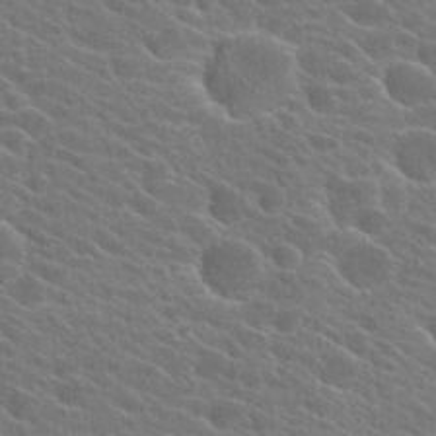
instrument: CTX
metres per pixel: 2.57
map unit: Hto
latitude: 24.4034
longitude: -40.6490
